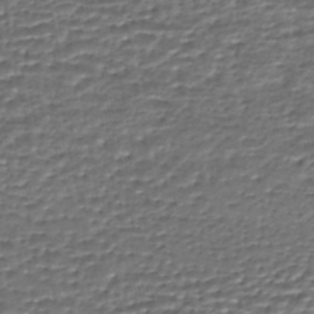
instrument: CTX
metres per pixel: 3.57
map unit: HNhu
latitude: -46.5384
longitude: 105.5966
